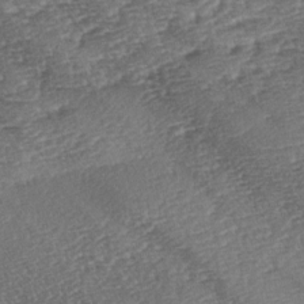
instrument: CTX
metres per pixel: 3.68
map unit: lAa
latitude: -2.5573
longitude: -128.0255
